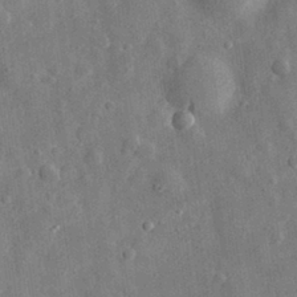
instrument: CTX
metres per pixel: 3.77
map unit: eHh
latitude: 29.5749
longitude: -77.1781
